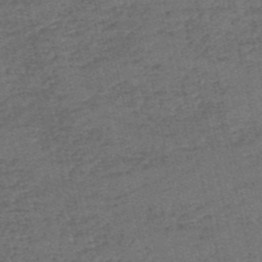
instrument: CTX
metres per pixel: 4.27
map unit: eHh
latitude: -54.8975
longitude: -89.7261
